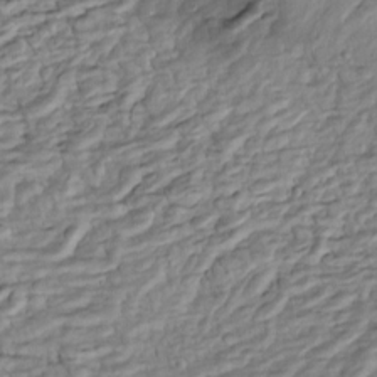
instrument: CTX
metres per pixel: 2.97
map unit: Htu
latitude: -5.7288
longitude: 154.4629
